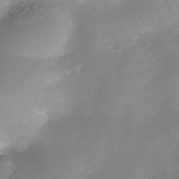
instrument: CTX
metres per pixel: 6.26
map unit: Nhe
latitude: -35.6722
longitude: -145.4237
